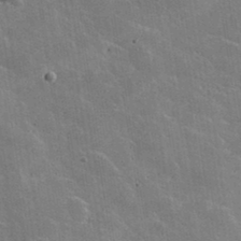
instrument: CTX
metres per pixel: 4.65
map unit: lHvf
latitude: 35.5182
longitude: -92.0633
